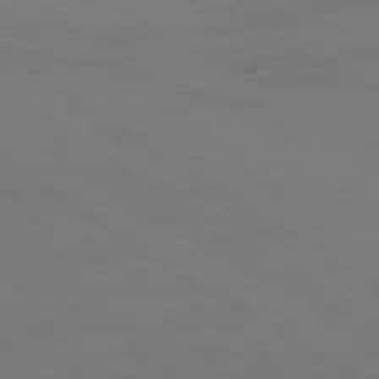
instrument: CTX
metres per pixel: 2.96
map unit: Ap
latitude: -79.6155
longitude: -54.5546
